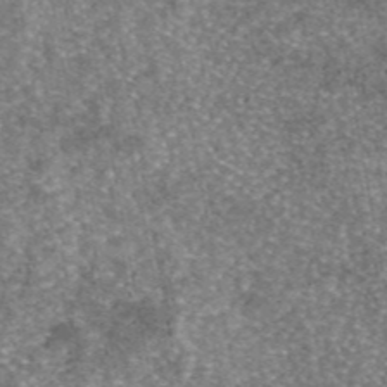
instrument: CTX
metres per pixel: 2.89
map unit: eAb
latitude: 46.2334
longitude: 103.5777
